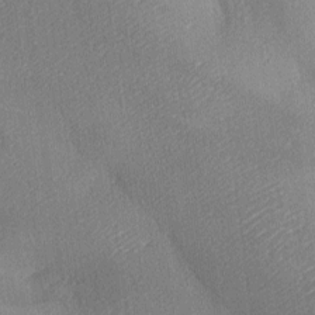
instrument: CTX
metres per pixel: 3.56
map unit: lAa
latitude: -8.9731
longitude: -127.4049
